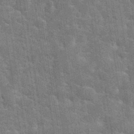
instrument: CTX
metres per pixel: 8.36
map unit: eHh
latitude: 35.7260
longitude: -65.7450
